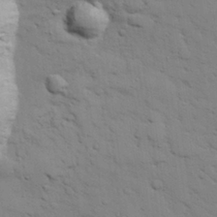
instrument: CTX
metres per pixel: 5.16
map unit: eHh
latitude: 28.1200
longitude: -75.2537
